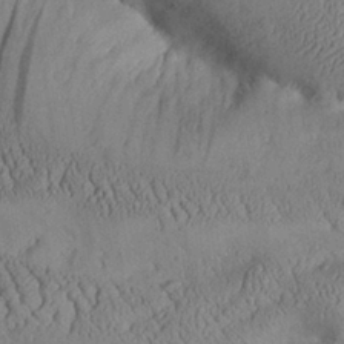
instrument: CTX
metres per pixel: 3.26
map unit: Aa
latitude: 29.0269
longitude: -135.2159
